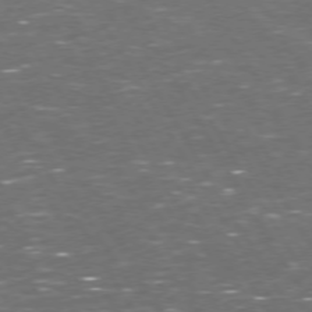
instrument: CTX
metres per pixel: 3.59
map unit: Hpe
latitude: 72.6869
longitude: -124.1388
